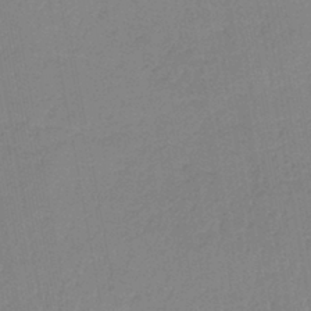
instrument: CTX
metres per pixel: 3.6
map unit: lHb
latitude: -42.1227
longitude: 74.0850
